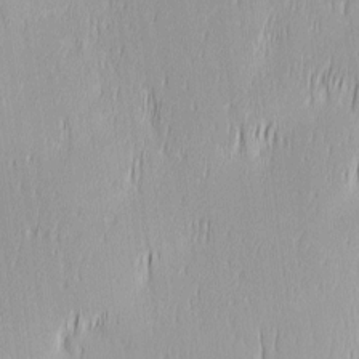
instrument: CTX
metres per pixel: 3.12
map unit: Ave
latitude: 2.8569
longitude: -113.8394
